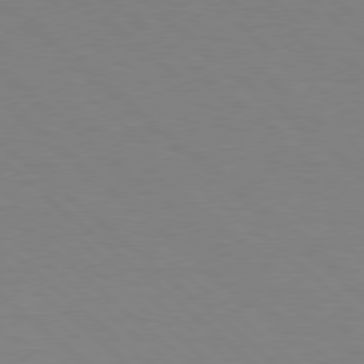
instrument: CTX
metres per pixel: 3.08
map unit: Hpe
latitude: 78.2523
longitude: -176.6112
